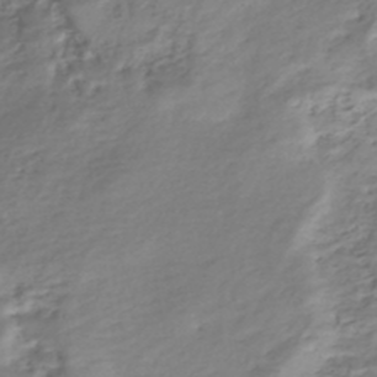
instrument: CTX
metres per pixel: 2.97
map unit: Nhe
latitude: -48.5574
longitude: -172.5167
